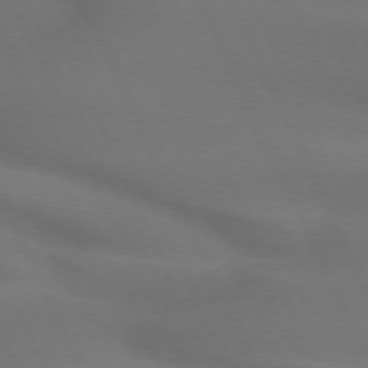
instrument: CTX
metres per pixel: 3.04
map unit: lApd
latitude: 72.8191
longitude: -48.6490
